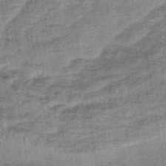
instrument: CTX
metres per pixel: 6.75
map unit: lHb
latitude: -39.7667
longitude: 74.3496
